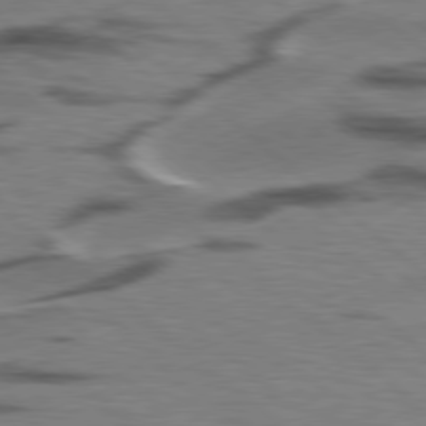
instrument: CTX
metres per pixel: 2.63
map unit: lApd
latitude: 78.3090
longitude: -50.0633
